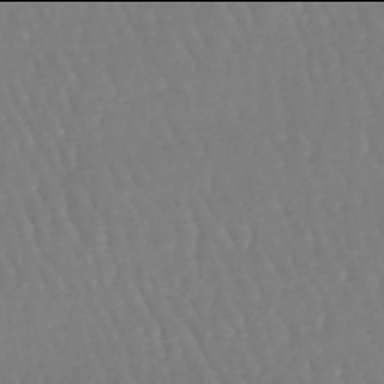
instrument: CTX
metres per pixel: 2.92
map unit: eHb
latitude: -46.0094
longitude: 79.0864
